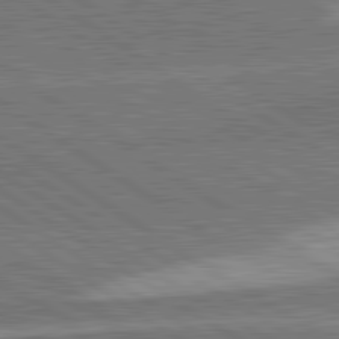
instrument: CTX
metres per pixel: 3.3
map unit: lApd
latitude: 81.7450
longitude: 140.6518
